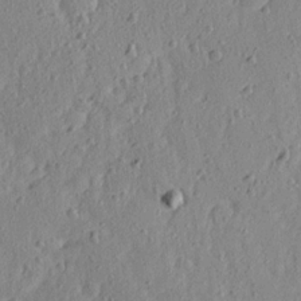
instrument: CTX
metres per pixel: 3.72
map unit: Ave
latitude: 15.8584
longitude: -105.1592
